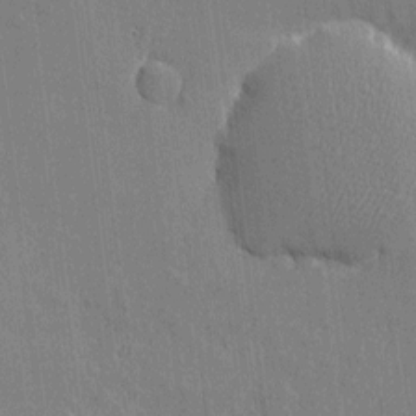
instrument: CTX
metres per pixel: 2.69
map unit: Htu
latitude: -7.2565
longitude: 176.0661
